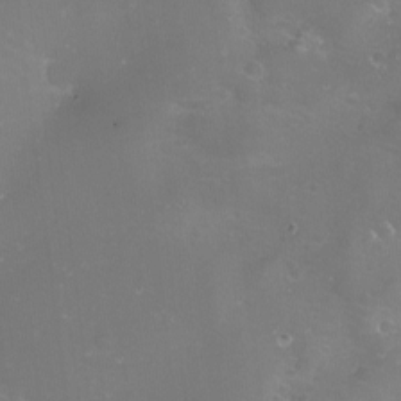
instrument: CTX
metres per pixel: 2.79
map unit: eHh
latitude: -11.4454
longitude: -61.0080
